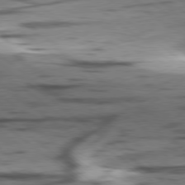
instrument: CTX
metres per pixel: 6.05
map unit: lApd
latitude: 78.6491
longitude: -51.0080
